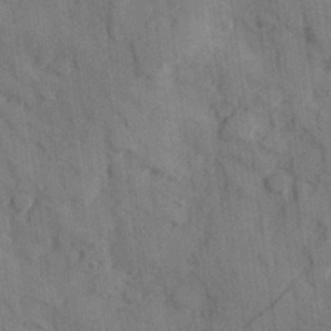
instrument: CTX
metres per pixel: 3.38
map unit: Hve
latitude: 25.6882
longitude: 147.7477
